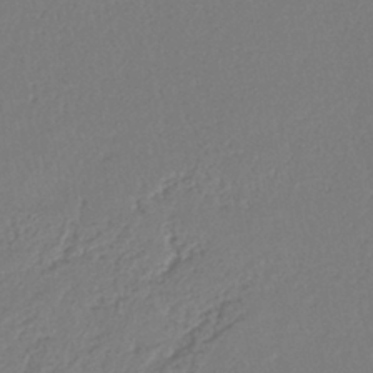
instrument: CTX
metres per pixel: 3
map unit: lHb
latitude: -40.7274
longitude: 61.7289
